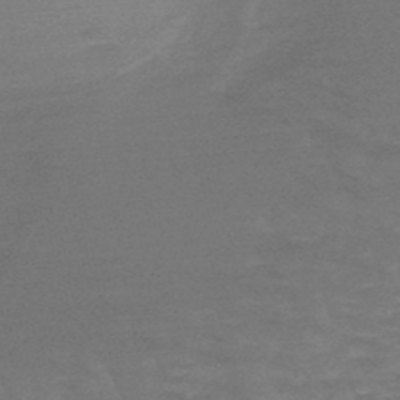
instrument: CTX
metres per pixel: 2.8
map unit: HNb
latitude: -48.6330
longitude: -48.8758
